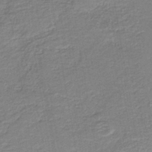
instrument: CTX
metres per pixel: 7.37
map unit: HNb
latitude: -41.1620
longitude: 50.8786
